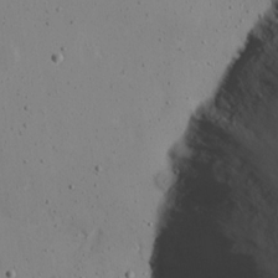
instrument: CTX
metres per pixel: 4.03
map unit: eHh
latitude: 19.5371
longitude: -72.3657
